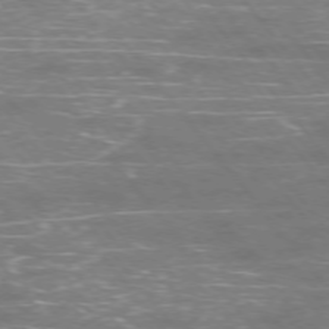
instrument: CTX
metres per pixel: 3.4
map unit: Ap
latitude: -75.8612
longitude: -69.8772
